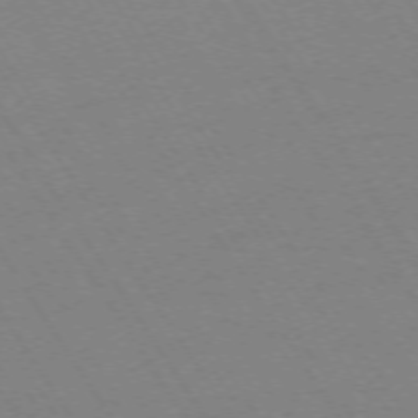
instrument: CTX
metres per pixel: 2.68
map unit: Ap
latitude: -73.6155
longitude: -71.5182
